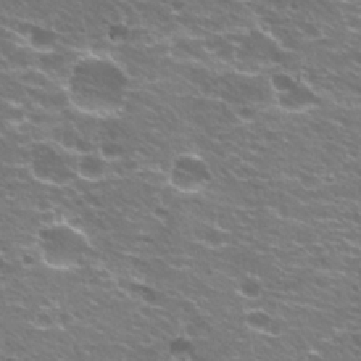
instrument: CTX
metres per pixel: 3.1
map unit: Hto
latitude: 23.0269
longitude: -32.5546
